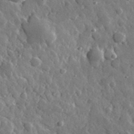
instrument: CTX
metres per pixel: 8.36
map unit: lHvf
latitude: 34.7057
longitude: -88.1578
